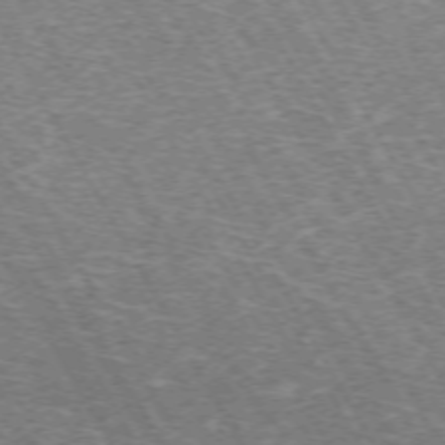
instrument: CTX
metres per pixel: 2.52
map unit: Hpe
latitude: -72.1983
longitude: 12.5952
